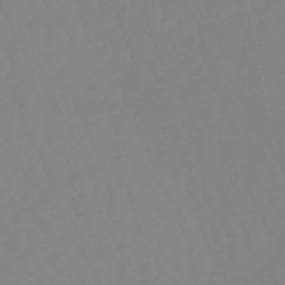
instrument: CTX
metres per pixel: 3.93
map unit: eHb
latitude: -49.0676
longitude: 85.3320
